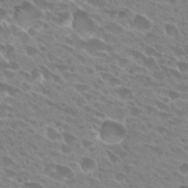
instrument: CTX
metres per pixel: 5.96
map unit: Hto
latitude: 28.0822
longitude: -42.1578
